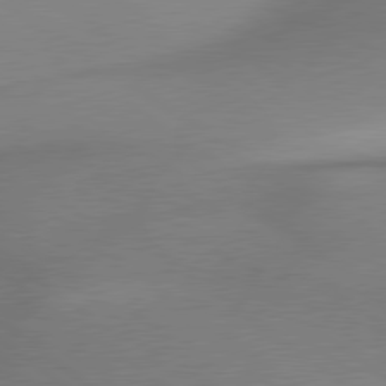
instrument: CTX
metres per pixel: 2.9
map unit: lApd
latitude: 79.5371
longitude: 179.9745
